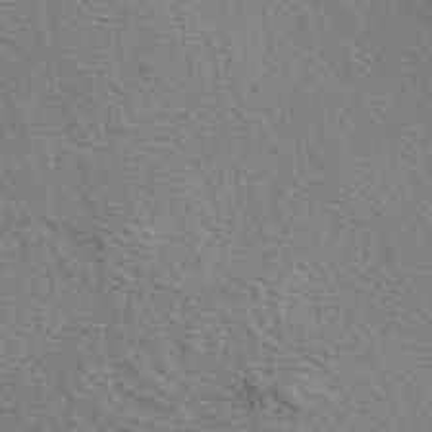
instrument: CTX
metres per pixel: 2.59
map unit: eAb
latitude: 50.6868
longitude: 108.7463
